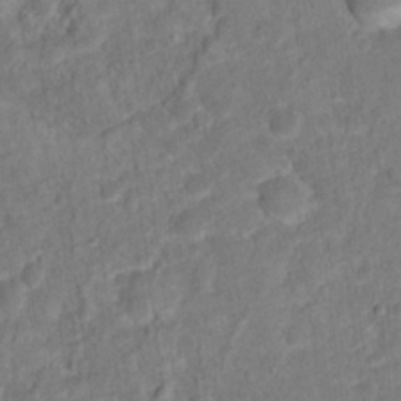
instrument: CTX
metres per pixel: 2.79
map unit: Hto
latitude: 15.3293
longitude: -38.9703
